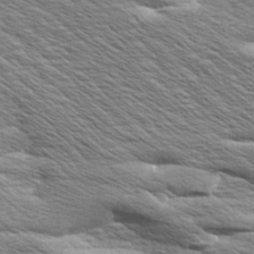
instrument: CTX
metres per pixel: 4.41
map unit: Aa
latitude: 8.4601
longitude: -134.3089
